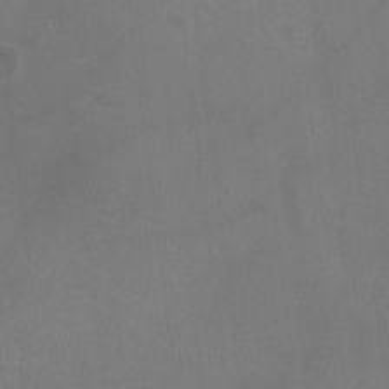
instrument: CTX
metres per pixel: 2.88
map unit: HNhu
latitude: -2.2928
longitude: -0.0255
